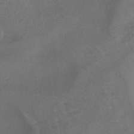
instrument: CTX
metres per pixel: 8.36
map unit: HNhu
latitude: -41.5588
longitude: 101.6721
